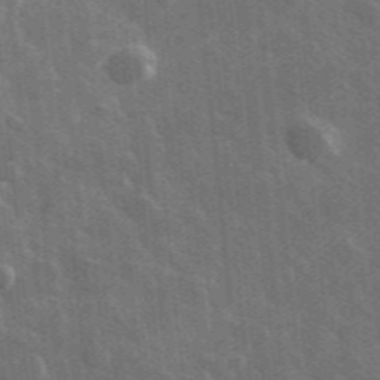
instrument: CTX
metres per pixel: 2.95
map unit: lHvf
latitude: 35.5182
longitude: -90.6490
